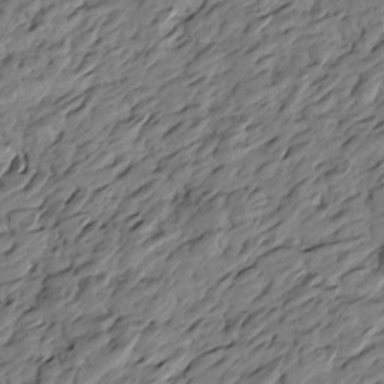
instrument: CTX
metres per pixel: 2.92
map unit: Htu
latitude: -2.6518
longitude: -178.9514
